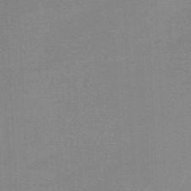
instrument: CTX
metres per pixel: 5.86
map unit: HNb
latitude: -54.6141
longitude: -45.9528
